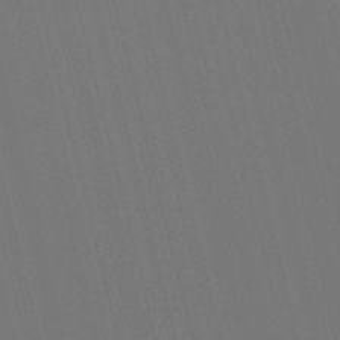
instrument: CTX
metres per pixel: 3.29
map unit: lHb
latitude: -47.5777
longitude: 61.0486
